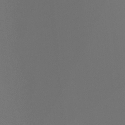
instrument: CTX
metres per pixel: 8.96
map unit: Ht
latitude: -4.0094
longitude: -61.4993
